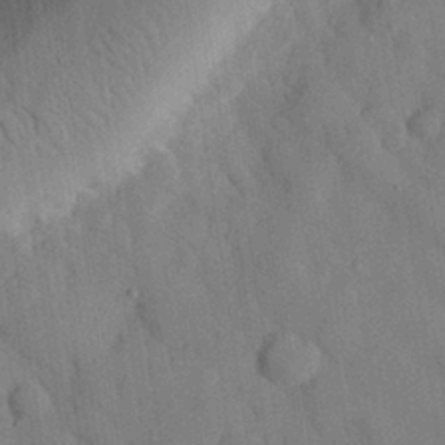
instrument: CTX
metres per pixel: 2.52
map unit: eHh
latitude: 27.1592
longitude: -76.8569
